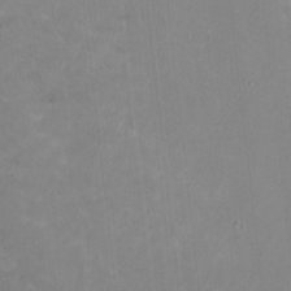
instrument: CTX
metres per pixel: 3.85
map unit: HNhu
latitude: -0.6141
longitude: -3.5749
